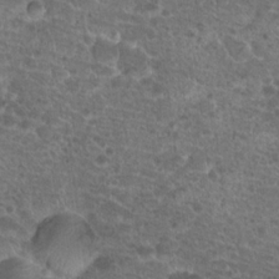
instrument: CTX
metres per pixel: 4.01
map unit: Hto
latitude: 19.5749
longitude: -40.8002
